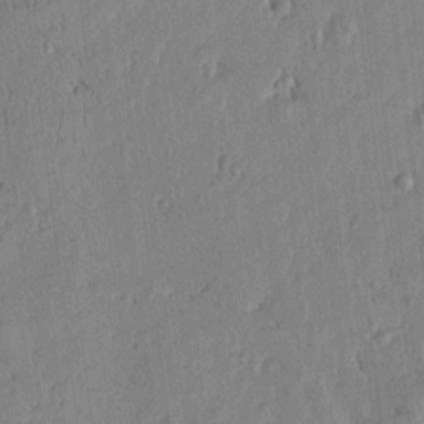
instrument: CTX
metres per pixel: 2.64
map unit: Htu
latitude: -5.1998
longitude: 175.1242
